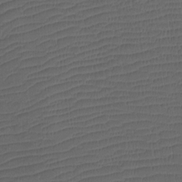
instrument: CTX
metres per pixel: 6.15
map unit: Htu
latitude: -11.4643
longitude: -72.1389
